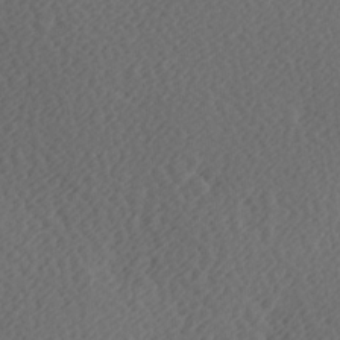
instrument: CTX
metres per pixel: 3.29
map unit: Hve
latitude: 13.8961
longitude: -91.4615
